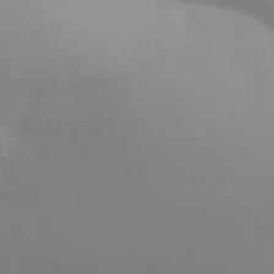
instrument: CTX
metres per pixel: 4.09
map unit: Aa
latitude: 32.0444
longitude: -145.5938
